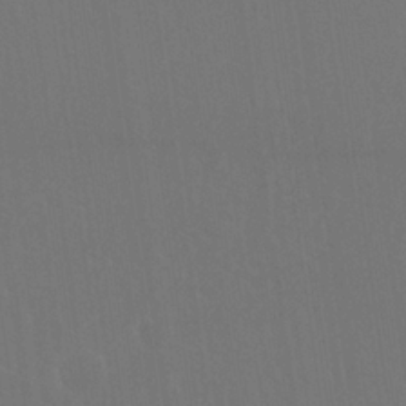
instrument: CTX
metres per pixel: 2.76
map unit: Nhu
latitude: 24.1199
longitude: -63.4049
